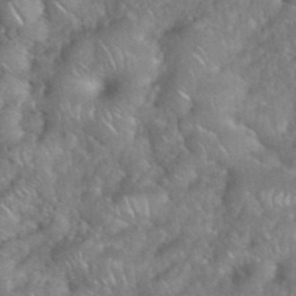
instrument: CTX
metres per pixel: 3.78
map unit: eHh
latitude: 38.8380
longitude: -58.8380
